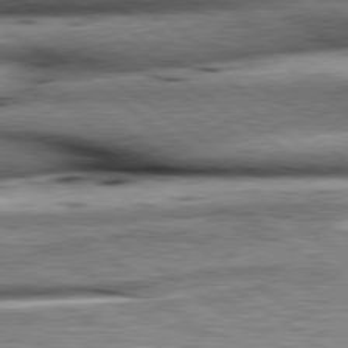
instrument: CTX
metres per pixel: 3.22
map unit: lApd
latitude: 79.6127
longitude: -140.6868
